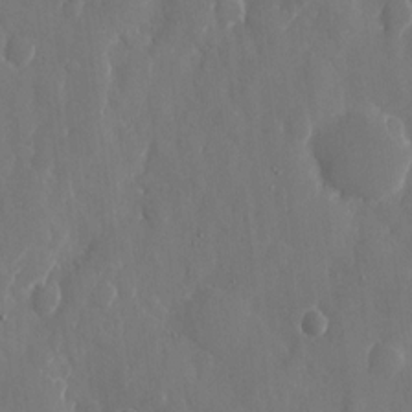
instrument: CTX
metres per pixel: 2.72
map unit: eHh
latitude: 10.3467
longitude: -70.9136
